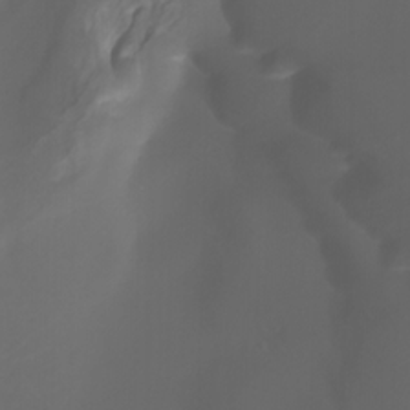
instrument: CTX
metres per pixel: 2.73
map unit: Nhu
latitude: -10.2739
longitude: -69.1403
